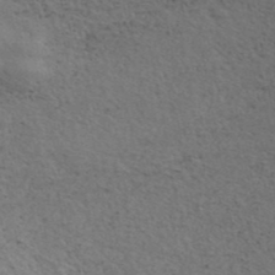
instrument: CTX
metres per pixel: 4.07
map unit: ANa
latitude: 42.9892
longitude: 29.0864
